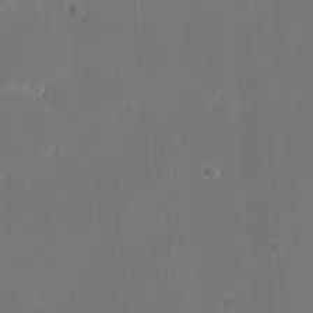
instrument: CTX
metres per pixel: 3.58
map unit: eHh
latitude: 19.7638
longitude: -67.8961
